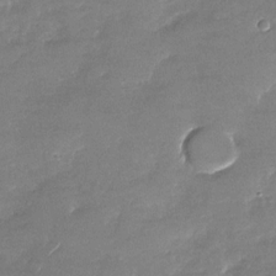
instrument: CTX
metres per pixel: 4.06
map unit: Nhu
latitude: -27.5210
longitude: -62.2523
